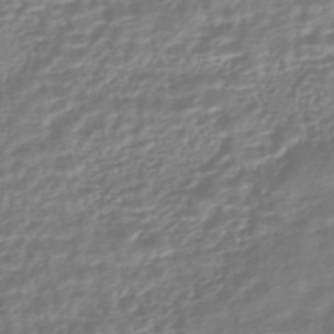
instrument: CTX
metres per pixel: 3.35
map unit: HNhu
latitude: -44.8975
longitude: 100.0661
